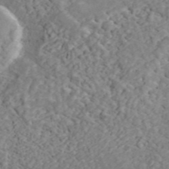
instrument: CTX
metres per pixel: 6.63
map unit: ANa
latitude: 44.7057
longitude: 23.5021
